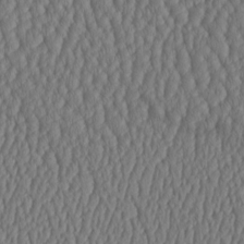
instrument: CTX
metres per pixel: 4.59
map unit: HNhu
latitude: -2.9919
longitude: 13.3321
